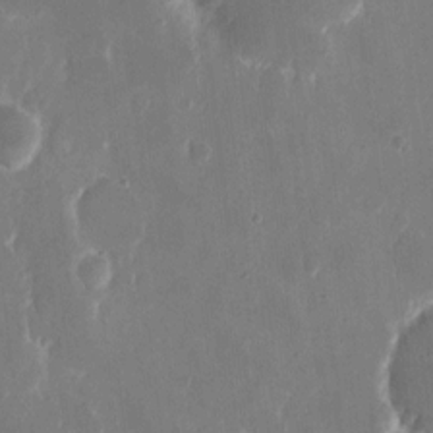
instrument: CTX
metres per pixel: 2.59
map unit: eHh
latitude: 9.7450
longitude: -69.1025
